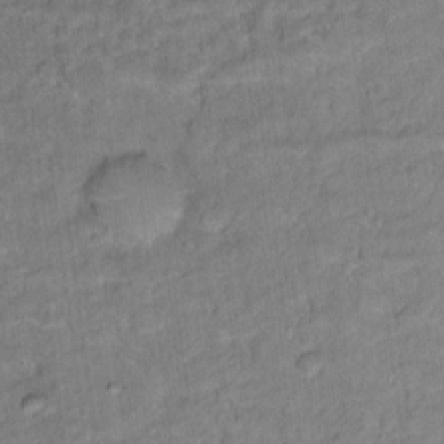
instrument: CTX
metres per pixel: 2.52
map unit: Ht
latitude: 15.5749
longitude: -36.8947
